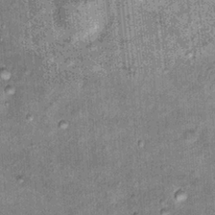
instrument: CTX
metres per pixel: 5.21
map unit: Hto
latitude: 15.6883
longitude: -35.0458
